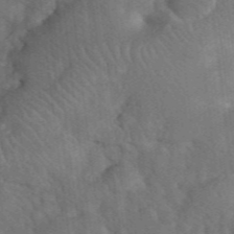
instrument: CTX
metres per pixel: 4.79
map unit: eHh
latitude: 39.6883
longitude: -56.2711
